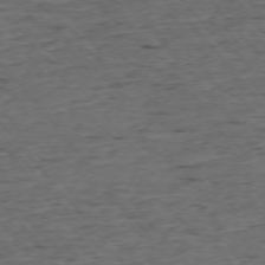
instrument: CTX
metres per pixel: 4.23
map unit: Ap
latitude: -75.3321
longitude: -90.4412
